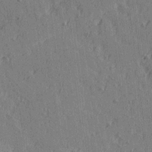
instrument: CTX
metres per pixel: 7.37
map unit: Ave
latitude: 15.2537
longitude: -105.4238
